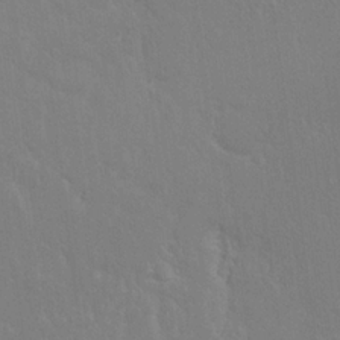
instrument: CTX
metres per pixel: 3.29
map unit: eHh
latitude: 21.8395
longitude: -58.3278
